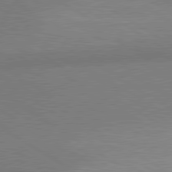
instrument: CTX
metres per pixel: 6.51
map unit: lApd
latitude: 80.3656
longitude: 126.5006
